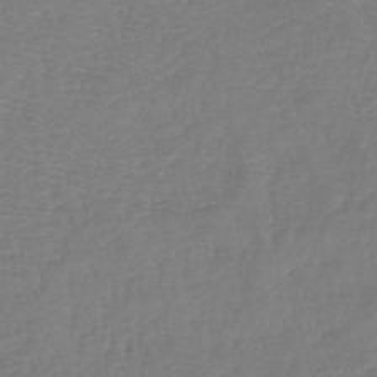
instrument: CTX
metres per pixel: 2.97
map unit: lHb
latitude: -42.5573
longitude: 76.8597
